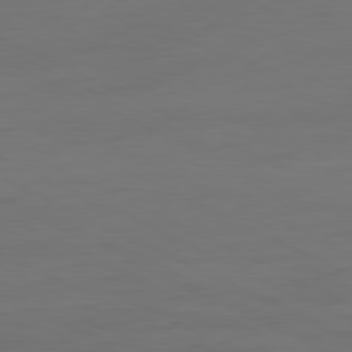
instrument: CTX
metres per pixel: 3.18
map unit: Hpe
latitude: -81.1809
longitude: 19.7667
